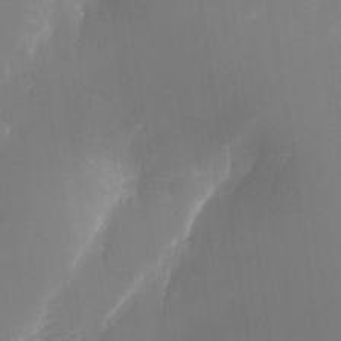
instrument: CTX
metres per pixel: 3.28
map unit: Nhe
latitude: -34.3117
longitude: -144.8569
